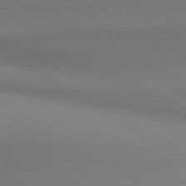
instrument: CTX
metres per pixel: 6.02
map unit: lApd
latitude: 80.6679
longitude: 155.6911
